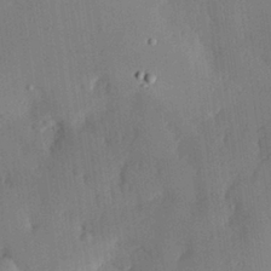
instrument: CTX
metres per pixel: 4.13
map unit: eHh
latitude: 28.9136
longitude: -81.9717
